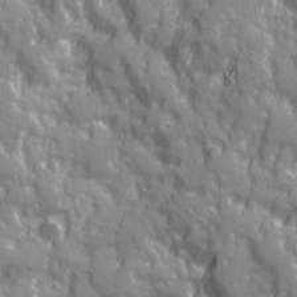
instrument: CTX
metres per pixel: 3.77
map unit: Ave
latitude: 20.4979
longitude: -132.9892
